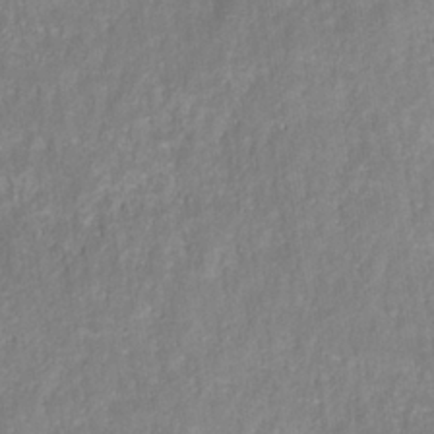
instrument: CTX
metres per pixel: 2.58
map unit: HNhu
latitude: -28.3306
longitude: 73.8800
